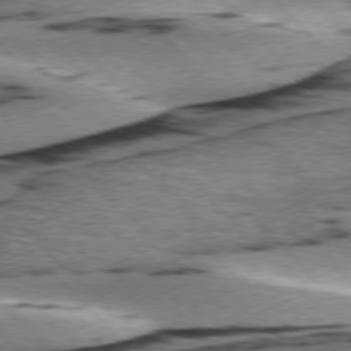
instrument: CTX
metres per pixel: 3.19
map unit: lApd
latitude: 76.0822
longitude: -78.9136
